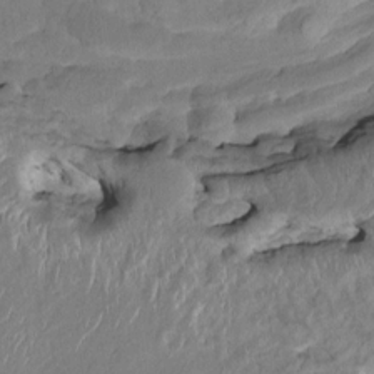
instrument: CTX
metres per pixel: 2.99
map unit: HNhu
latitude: 7.0647
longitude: -3.6883
